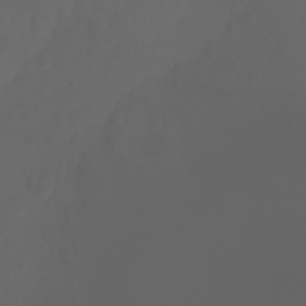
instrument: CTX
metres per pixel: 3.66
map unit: Ht
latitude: -3.7855
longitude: -61.1592
